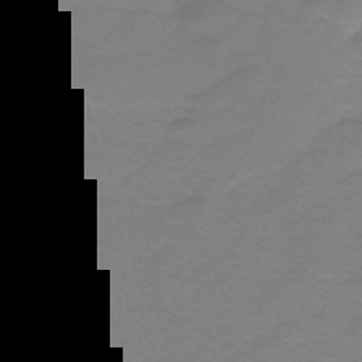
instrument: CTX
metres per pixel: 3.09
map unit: lHb
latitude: -42.4062
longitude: 56.1228
